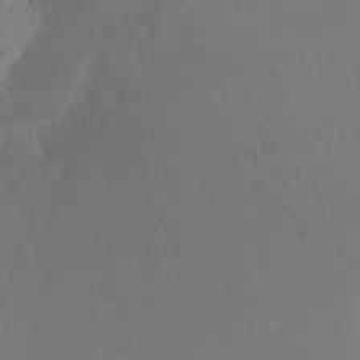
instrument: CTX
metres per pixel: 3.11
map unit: Ht
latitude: -8.5574
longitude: -33.5371
